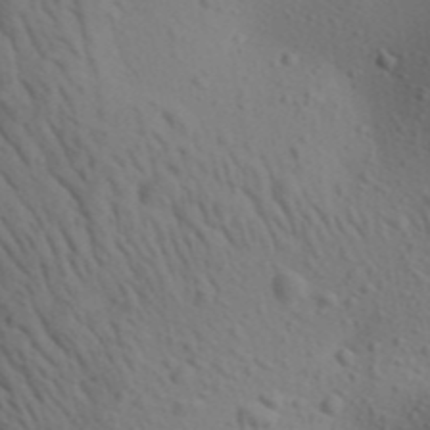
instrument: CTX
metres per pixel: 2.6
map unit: Aa
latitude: 23.3482
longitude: -138.6679
